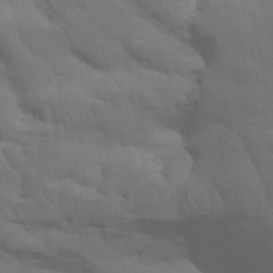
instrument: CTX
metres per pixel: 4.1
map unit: Nhu
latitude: 21.7450
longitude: -73.3104
